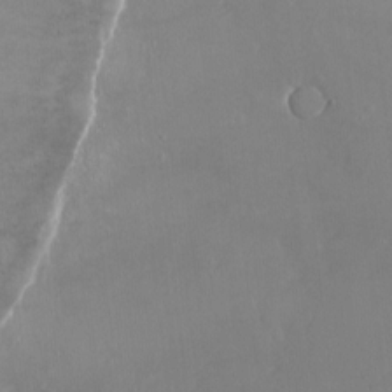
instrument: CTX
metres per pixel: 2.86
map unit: Ht
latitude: -15.3510
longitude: -41.4615
